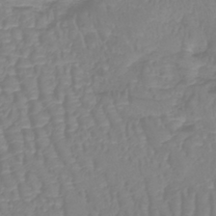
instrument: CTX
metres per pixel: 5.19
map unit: lHb
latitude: -41.5588
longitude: 64.7652
